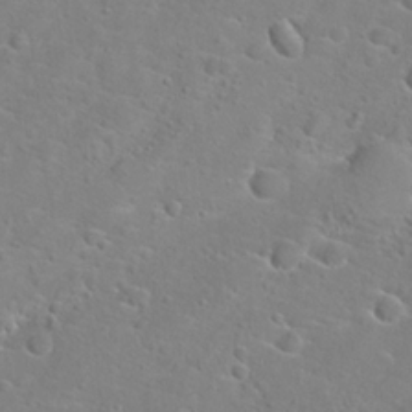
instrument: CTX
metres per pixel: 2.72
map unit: Hto
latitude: 22.6490
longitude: -45.1025
